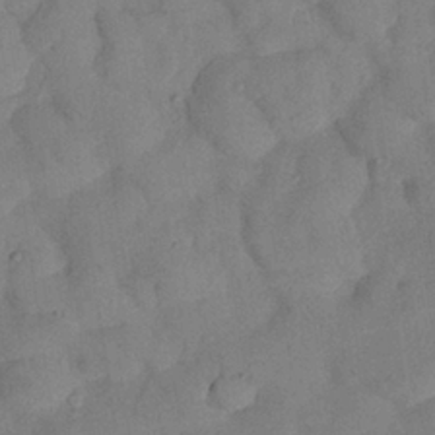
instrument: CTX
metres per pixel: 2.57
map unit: Nhu
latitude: 27.7072
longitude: -72.8002
